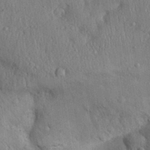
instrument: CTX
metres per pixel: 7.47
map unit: Aa
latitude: 31.5560
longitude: -144.4223
